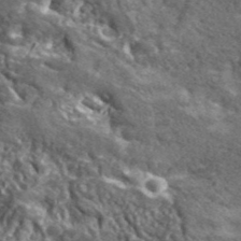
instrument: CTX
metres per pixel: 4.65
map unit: lHvf
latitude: 41.8016
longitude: -89.9528
